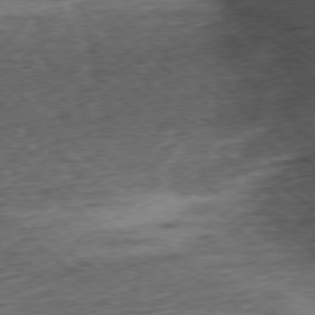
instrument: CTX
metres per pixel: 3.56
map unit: Ap
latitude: -77.3321
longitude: -86.3278
